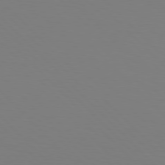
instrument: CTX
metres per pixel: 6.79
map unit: Hpe
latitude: 77.1214
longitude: -167.8205
